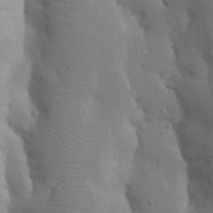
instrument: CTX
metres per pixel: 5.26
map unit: Nhu
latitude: 19.1970
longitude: -73.7450
